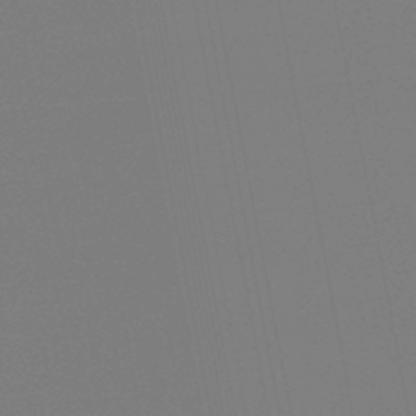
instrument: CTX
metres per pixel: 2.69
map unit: lHb
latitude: -46.9164
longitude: 69.4265
